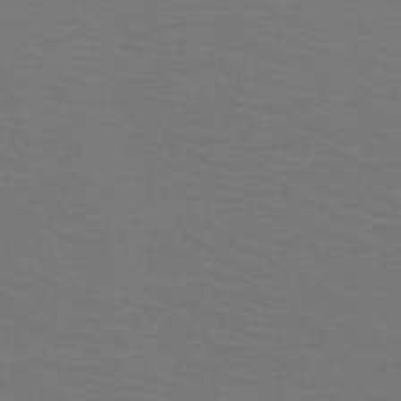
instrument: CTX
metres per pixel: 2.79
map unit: HNb
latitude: -48.9542
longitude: -46.3845
